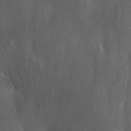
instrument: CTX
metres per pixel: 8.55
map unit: Ave
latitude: -0.4818
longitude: -112.8758
